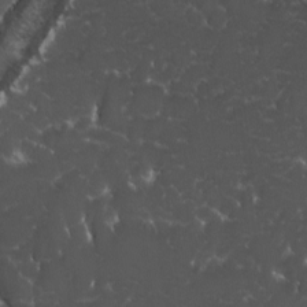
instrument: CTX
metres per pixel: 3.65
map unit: Ave
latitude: -10.1606
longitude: -116.8380
